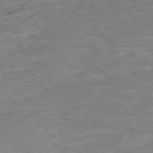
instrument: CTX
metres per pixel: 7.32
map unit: Ap
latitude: -76.6518
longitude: -78.2145
